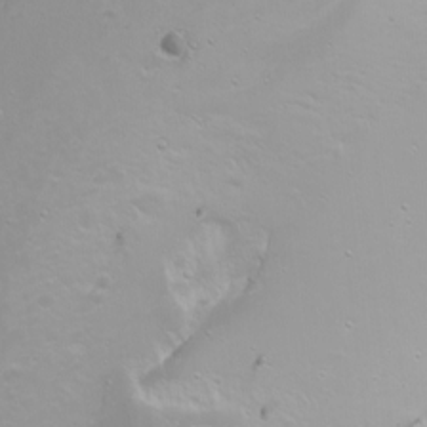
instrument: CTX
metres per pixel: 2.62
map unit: Htu
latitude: -4.1416
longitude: -88.4223
